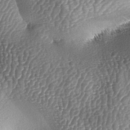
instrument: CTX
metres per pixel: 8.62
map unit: lAa
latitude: -5.9556
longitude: -127.6316
